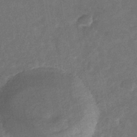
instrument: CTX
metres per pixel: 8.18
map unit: eHb
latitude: -33.7289
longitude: 74.1417
